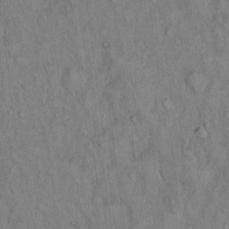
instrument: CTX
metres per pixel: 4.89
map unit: Hto
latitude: 14.3090
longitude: -58.8569
